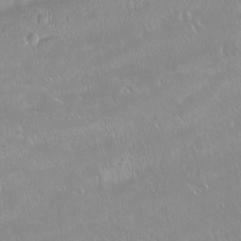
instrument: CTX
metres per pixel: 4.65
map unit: Ht
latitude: -15.3888
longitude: -44.2333
